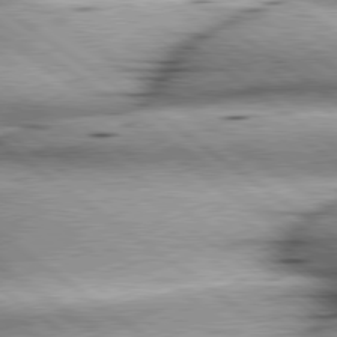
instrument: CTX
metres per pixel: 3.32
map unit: lApd
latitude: 79.6316
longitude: -140.7813
